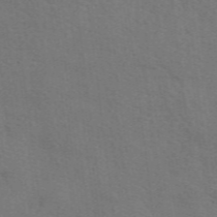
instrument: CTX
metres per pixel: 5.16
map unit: eAb
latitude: 50.7246
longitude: 113.2754
